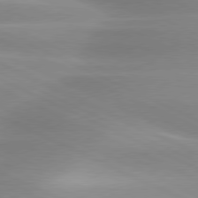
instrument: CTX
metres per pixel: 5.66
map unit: lApd
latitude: 79.8395
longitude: -121.2348
